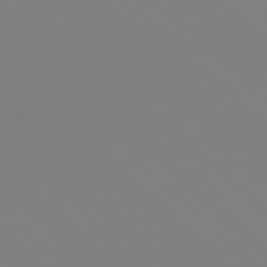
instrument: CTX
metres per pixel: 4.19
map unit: Hpe
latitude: 77.6505
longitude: -132.4601
